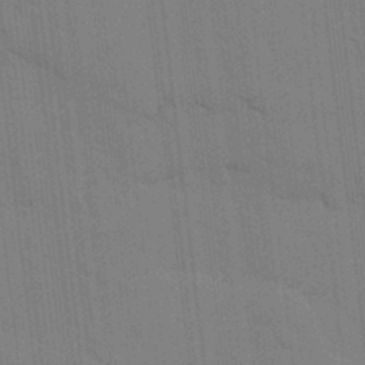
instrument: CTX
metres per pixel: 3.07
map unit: lHvf
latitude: 17.8205
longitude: -113.6505
